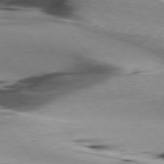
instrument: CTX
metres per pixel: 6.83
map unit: lApd
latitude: 75.8961
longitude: -65.7827
